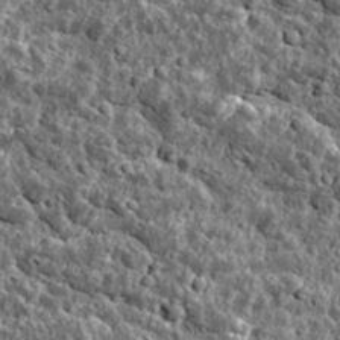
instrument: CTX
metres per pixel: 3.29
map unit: Ave
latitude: 17.9528
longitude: -135.0647
